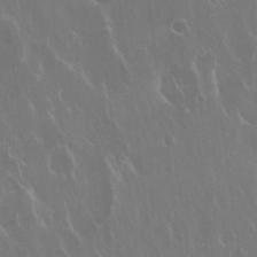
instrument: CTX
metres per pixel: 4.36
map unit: Hto
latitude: 19.1403
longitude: -56.8002
